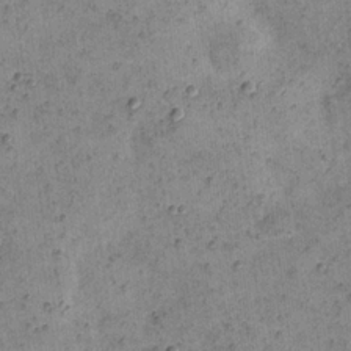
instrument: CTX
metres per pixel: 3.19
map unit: eHh
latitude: 21.8961
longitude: -66.1388
